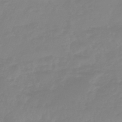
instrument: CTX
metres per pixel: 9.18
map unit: eHb
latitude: -45.1053
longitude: 82.2361
